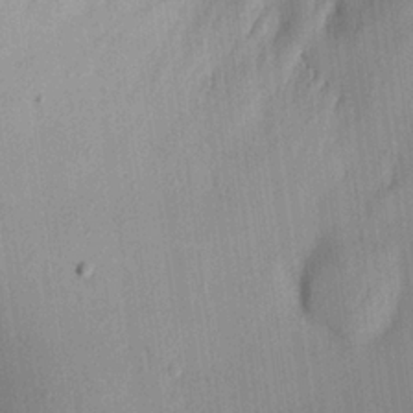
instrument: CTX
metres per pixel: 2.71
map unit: Aa
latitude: 22.1956
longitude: -147.3293
